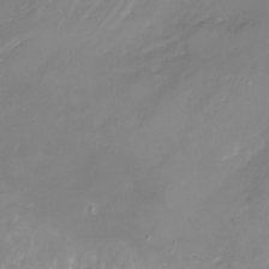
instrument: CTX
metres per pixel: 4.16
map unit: Nhu
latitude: -25.9745
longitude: -57.5938
